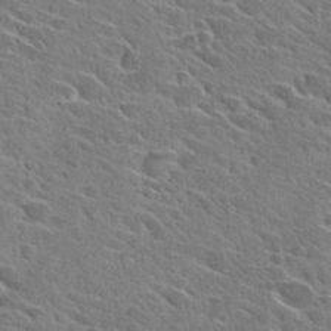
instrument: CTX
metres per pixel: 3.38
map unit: Hto
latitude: 28.7435
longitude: -42.9703
